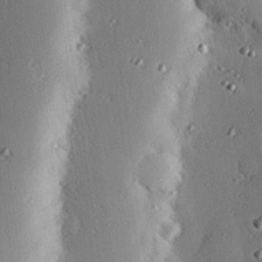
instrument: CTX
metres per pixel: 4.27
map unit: eHh
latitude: 22.8758
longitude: -90.6302
